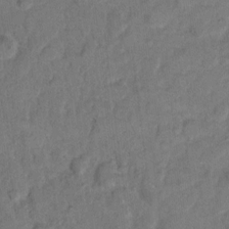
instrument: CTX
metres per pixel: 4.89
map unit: eHh
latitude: 11.7450
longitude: -64.8002
